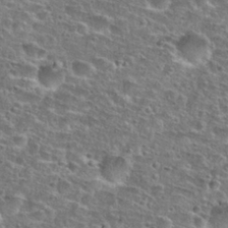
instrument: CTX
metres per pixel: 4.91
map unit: Nhu
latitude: 28.9325
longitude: -49.3104
